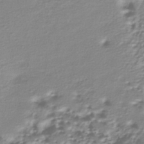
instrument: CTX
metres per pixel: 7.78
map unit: lHb
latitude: -38.4818
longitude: 58.6140
